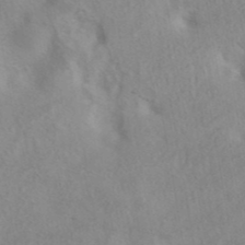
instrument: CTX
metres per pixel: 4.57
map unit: eAb
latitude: 40.9324
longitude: 106.3118
